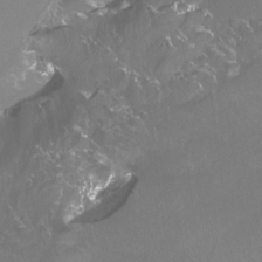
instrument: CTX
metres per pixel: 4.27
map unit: Htu
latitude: -12.8408
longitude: -46.2712
